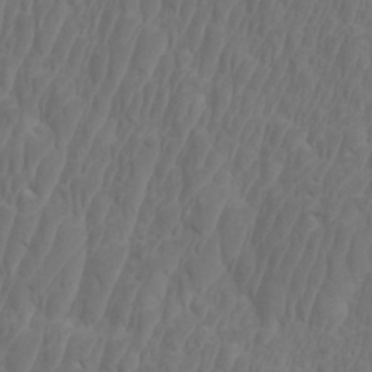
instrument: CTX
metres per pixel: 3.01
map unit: Htu
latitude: -3.9556
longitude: -73.2159
